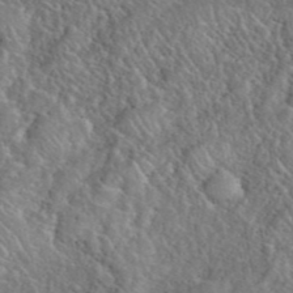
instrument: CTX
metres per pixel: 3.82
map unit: eHh
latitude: 40.7624
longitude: -56.7624
